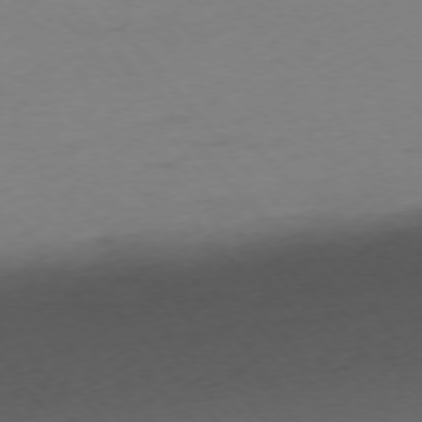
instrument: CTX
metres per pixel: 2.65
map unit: Ap
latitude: -76.1795
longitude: -72.1956
